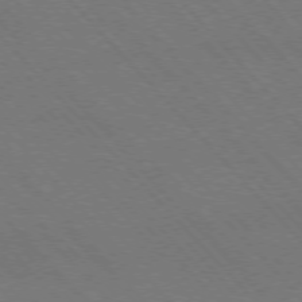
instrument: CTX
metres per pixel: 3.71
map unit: Hpe
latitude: -76.8786
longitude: -12.8191
